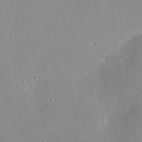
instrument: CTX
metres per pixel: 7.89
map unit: eHh
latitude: 4.2522
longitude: -68.3467
